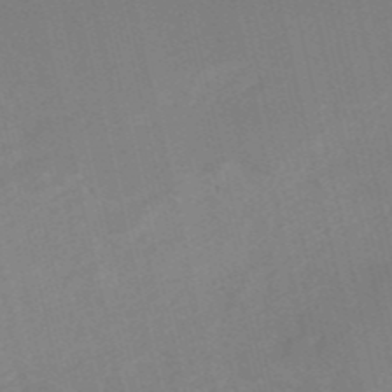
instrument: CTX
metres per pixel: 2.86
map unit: HNb
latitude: -54.3873
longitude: -35.0269
